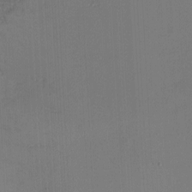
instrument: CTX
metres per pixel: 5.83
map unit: eHh
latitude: -3.7477
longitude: -79.6883
